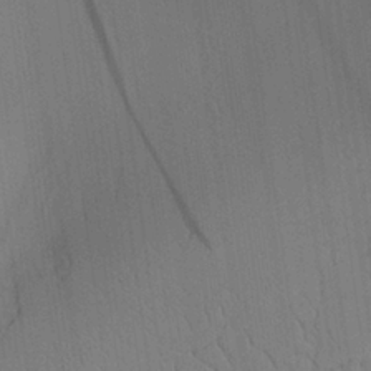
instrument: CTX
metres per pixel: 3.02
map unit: Aa
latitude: 25.7827
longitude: -137.7828
